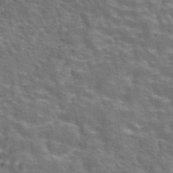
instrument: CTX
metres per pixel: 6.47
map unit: eAb
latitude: 43.6316
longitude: 107.4833
